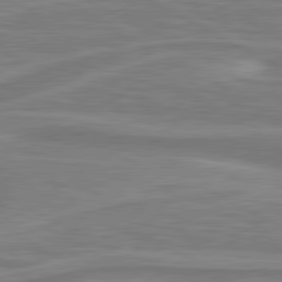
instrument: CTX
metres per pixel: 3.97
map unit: lApd
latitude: 80.9703
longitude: 173.5588
